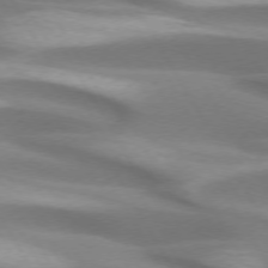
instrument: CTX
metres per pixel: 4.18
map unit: lApd
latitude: 73.6316
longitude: -52.8947
